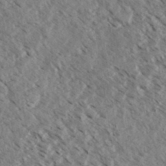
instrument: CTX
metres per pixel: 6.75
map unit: eHh
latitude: 34.9135
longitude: -139.8583
